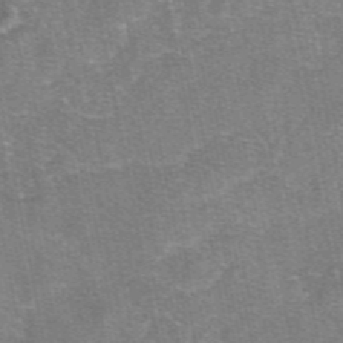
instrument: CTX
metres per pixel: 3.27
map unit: eAb
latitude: 47.9717
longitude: 103.7478
